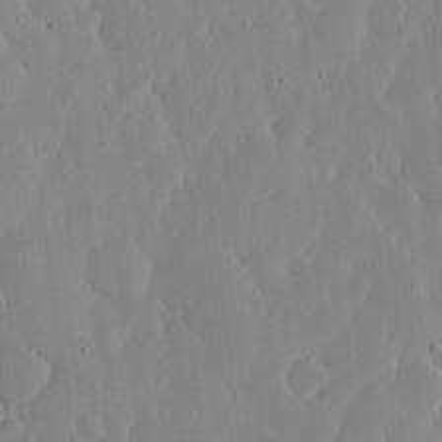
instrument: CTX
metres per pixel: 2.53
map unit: lHvf
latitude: 17.1970
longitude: -114.9135
